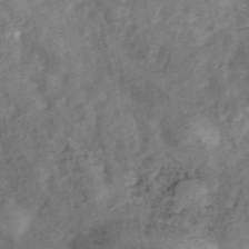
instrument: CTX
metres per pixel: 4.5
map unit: ANa
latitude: 44.9891
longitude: 46.1605
